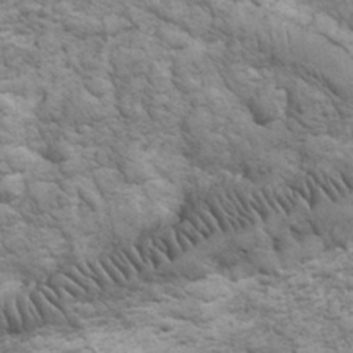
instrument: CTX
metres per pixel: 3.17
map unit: eHh
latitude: 32.1956
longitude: -67.7260
